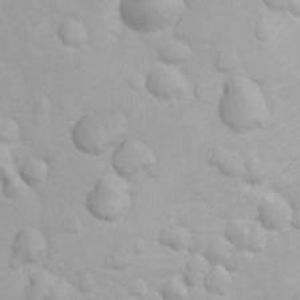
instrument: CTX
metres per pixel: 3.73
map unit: Ht
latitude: 3.9717
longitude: -22.4412
